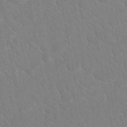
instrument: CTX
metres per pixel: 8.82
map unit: ANa
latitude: -45.0486
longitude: 104.4440
